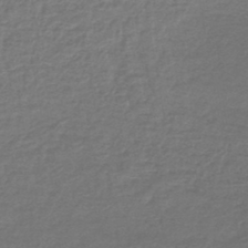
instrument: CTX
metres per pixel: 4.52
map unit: lHb
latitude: -44.2173
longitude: 74.6897
